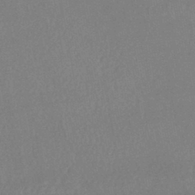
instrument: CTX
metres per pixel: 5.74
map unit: lHb
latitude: -41.6911
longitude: 73.4265
